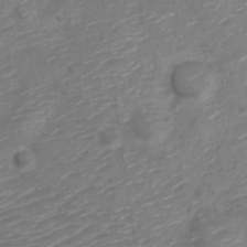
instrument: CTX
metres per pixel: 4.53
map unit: Nve
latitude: -20.3873
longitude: 107.9556
